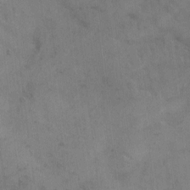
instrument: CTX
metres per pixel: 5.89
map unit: Hto
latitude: 6.8002
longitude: -62.2901
